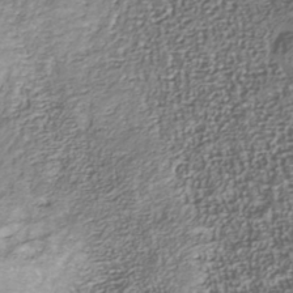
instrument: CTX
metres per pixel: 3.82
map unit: Nhu
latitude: -40.5007
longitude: -85.6694
